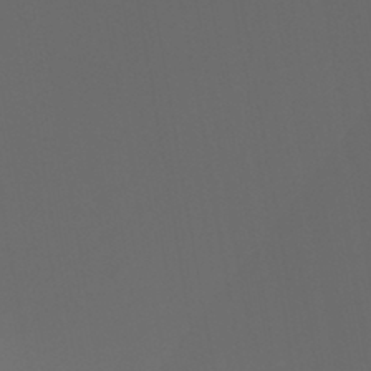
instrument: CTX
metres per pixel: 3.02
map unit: HNb
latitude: -44.2928
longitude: -44.0255
